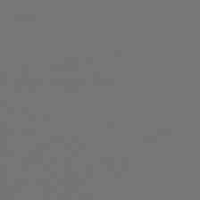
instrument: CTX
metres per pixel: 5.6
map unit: HNb
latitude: -47.1809
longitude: 56.6329
